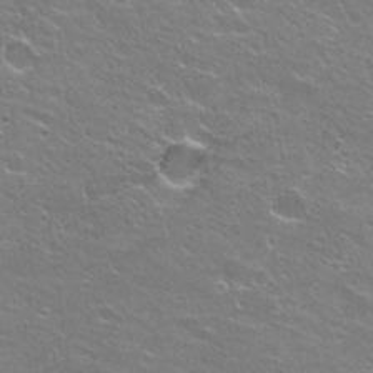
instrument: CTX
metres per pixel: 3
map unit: Hto
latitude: 24.6490
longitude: -30.8947
